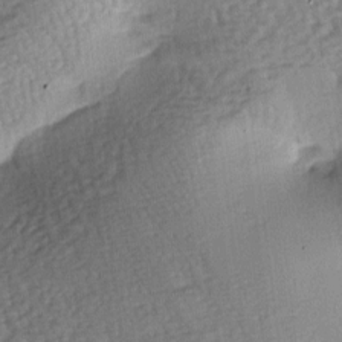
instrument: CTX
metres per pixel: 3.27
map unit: lAa
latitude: -6.9541
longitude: -126.6680
